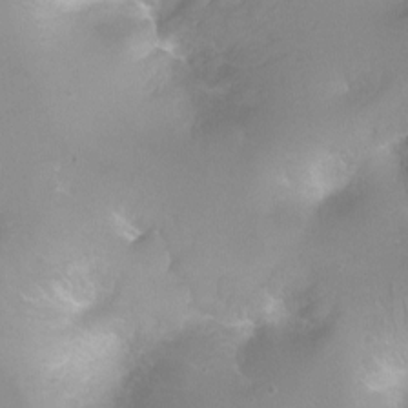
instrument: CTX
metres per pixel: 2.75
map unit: Ht
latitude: -10.6141
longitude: -44.6490
